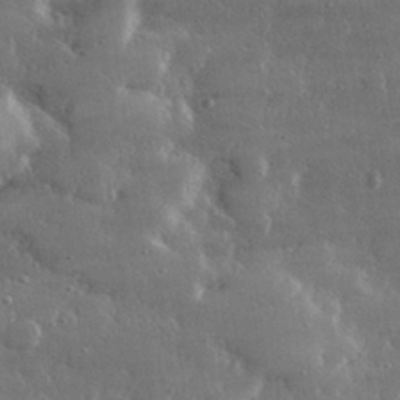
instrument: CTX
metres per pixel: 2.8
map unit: lHvf
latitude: 31.2915
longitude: -90.5546
